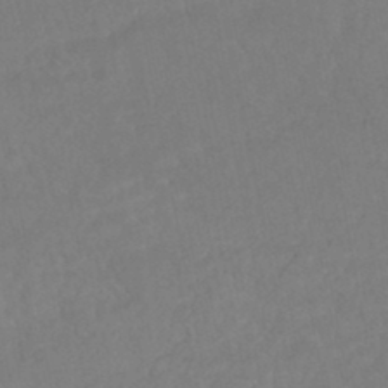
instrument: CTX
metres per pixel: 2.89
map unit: HNhu
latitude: -46.1417
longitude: 97.6911
